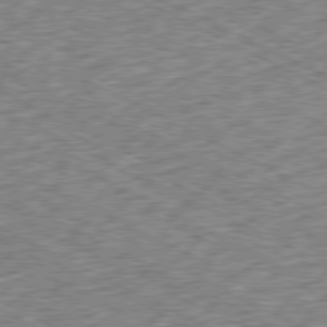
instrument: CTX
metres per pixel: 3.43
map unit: Ap
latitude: -79.6533
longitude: -67.5749
